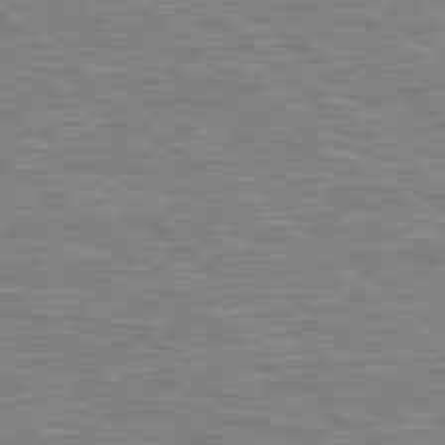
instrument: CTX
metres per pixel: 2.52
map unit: Hpe
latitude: 78.7624
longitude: -158.0822
